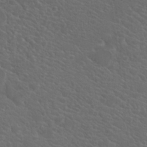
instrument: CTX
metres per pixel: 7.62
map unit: Hto
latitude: 19.5560
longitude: -36.5168
